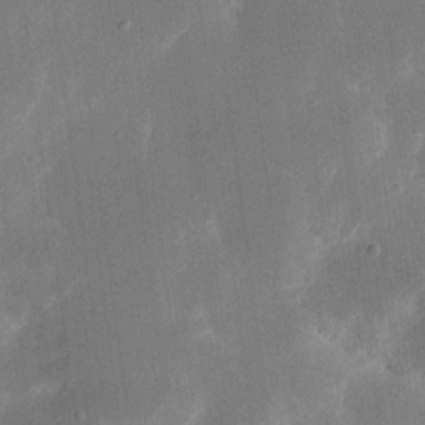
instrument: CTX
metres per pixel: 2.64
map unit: eHh
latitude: 18.3089
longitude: -70.3467
